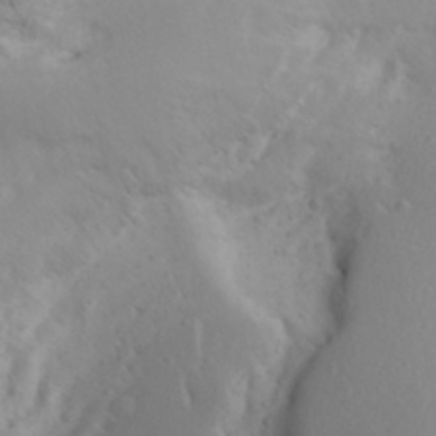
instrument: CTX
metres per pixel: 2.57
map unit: Aa
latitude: 26.9136
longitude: -147.7072
